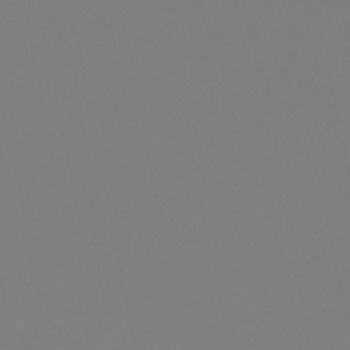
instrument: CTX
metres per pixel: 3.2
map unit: eHb
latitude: -49.7856
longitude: 77.3510
